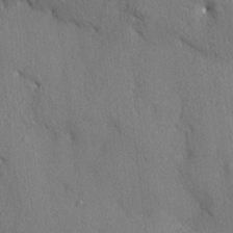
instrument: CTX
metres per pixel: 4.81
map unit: HNhu
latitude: 13.4238
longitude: 10.3117
